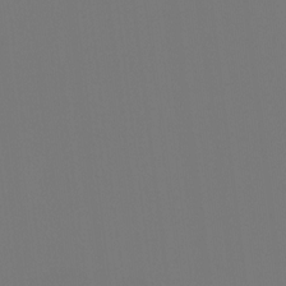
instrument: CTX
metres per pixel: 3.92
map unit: Hto
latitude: -7.8611
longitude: -49.3860
